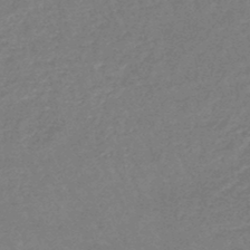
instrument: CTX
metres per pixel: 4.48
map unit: eHb
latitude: -45.9556
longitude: 80.1606
